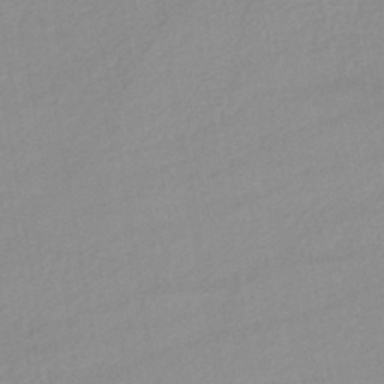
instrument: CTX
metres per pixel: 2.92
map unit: lHb
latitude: -44.3306
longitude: 67.3321
